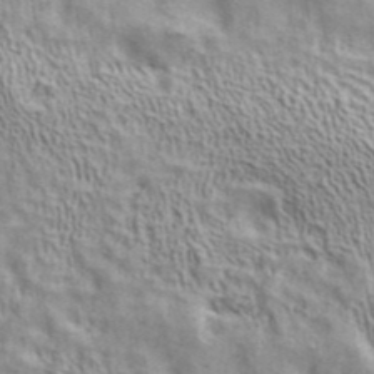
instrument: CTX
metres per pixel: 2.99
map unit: ANa
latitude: 41.5371
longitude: 17.4266
